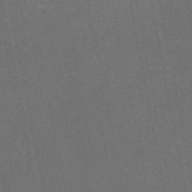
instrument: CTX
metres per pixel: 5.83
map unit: eAb
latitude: 47.6883
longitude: 116.5006
